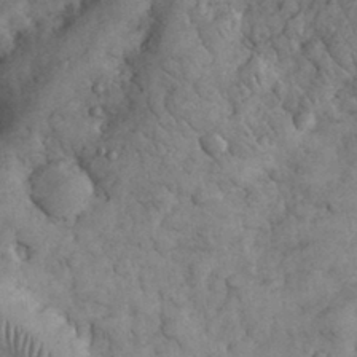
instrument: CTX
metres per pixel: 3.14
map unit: eHh
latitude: 32.8758
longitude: -68.3090
